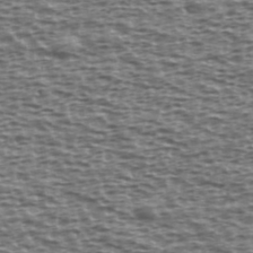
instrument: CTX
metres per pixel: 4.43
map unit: Ave
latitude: 38.5924
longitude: -112.8569
